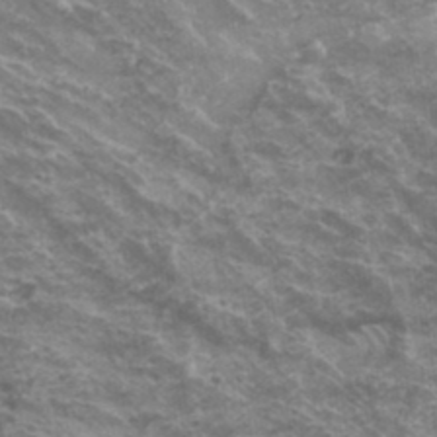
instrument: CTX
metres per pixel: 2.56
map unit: Hto
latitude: 34.1388
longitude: -43.0459
